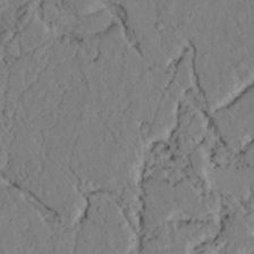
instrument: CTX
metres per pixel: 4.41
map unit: lAvf
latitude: 7.1781
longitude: 160.6519
